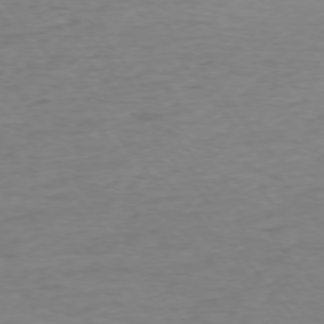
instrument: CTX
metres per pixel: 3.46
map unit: Ap
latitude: -75.4833
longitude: -88.7247
